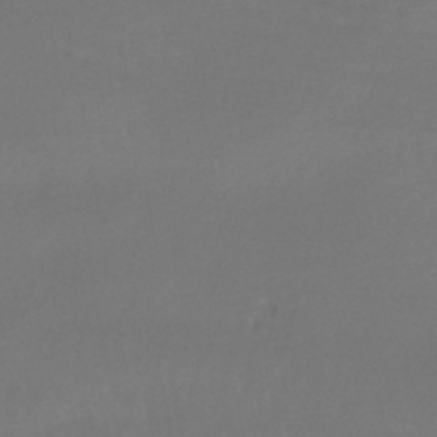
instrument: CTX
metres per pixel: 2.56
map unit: HNhu
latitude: -44.9731
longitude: 96.8219
